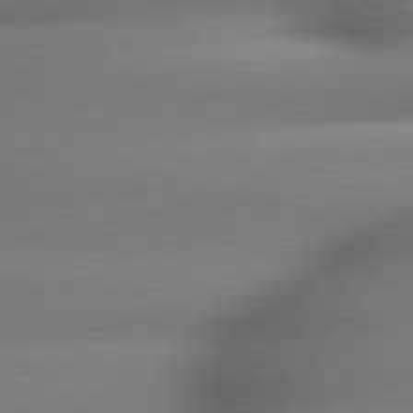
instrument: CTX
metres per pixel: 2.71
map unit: lApd
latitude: 79.3860
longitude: -163.5560
